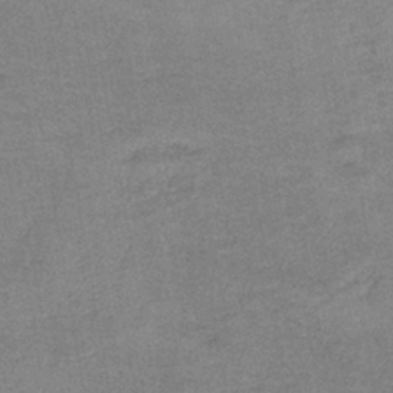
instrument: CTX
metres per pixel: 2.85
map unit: eAb
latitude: -36.2928
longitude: 51.8800
